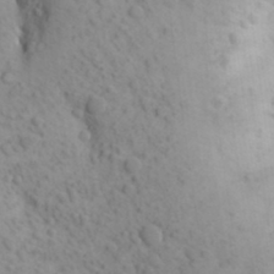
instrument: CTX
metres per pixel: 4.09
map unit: Aa
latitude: 26.8569
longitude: -149.4804
